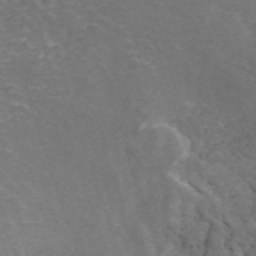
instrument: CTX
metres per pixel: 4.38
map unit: ANa
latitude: 41.9528
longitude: 34.3873
